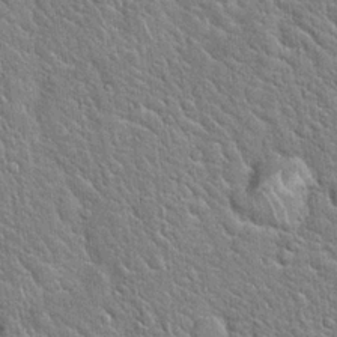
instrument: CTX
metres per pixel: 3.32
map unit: Hto
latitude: 20.2523
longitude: -51.3103
